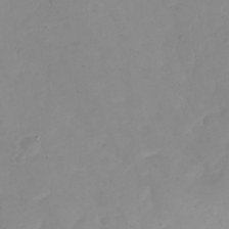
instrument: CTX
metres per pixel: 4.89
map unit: eHh
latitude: 21.4805
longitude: -64.0255
